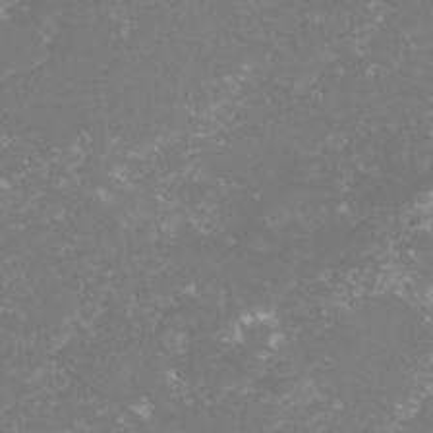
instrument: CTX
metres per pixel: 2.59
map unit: lHvf
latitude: -15.5588
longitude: -100.3656
